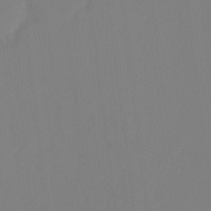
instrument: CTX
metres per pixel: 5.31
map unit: Ht
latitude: -8.0094
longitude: -30.9703
